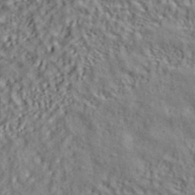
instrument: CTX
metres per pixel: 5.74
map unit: ANa
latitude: 39.6127
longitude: 28.3873
